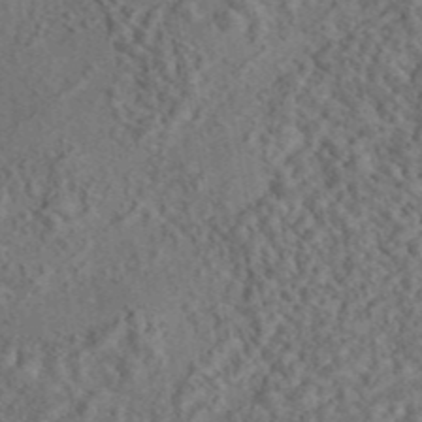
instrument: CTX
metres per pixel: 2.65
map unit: eAb
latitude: 43.5560
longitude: 116.2739
